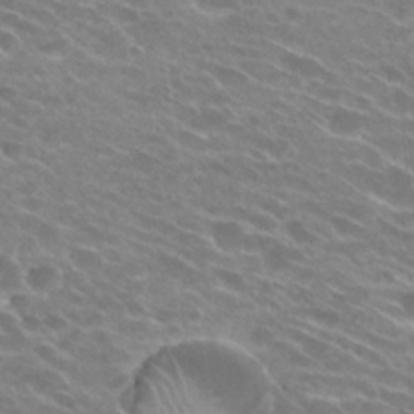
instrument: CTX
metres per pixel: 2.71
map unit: Hto
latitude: 25.9906
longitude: -42.2712
